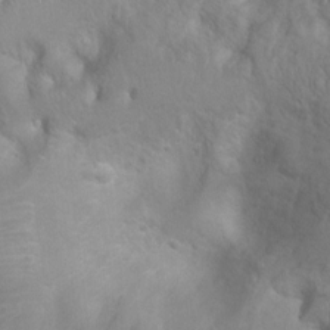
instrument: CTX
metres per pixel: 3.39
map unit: Ht
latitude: 3.2537
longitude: -26.2145
